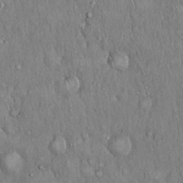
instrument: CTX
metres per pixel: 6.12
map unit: Hto
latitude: 18.0633
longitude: -60.6112
